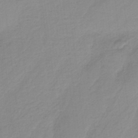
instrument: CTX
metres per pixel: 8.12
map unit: HNb
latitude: -36.5195
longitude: 56.1039
